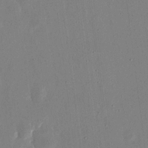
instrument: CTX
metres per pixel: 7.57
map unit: eHh
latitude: 17.4615
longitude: -70.3656
